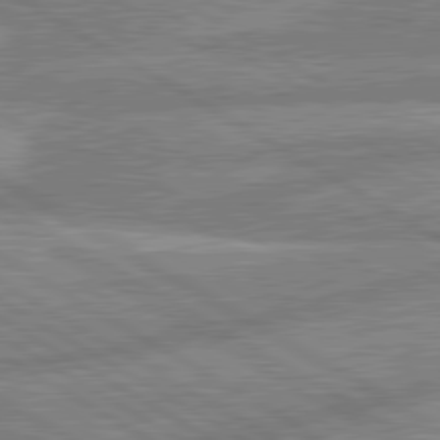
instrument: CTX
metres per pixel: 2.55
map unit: lApd
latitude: 80.4601
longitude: -170.3845
